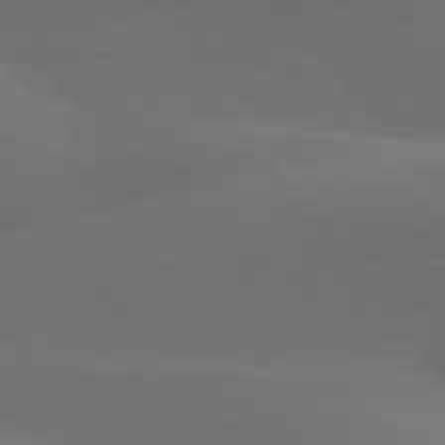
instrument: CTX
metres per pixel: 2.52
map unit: lApd
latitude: 77.9717
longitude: -53.6127
